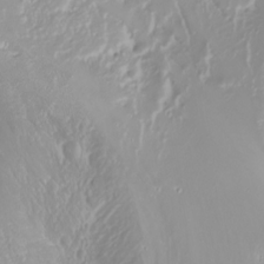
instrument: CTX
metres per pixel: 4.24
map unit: Nhu
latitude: -4.5384
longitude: -87.5749
